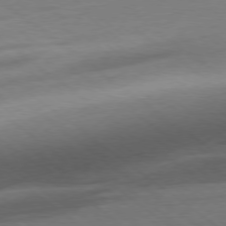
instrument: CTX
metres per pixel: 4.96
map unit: Ap
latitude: -78.5951
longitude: -77.5182
